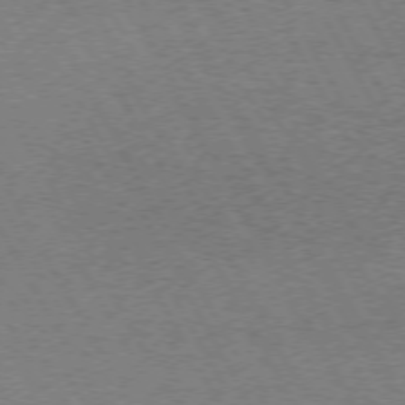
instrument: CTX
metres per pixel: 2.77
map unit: Hpe
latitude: 72.5357
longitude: -128.4412
